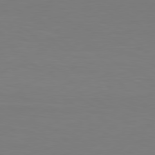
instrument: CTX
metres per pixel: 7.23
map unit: Hpe
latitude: 78.2334
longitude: -121.6505
